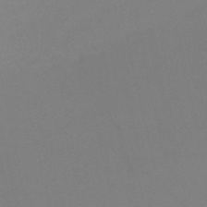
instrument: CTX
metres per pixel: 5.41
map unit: HNb
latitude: -51.1620
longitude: -46.3090
